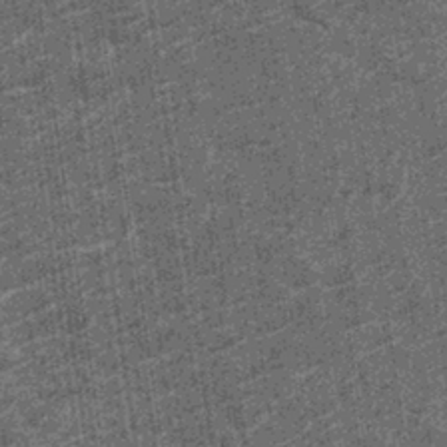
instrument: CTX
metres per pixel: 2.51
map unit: Nhu
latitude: -12.8597
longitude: -22.2900
